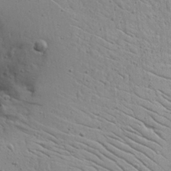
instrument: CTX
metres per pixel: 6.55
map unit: Aa
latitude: 16.7057
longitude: -125.3292
